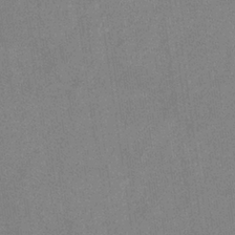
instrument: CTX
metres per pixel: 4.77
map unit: eHb
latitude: -34.7274
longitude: 73.1053
